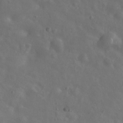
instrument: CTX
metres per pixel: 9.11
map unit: Hto
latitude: 18.0255
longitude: -53.6883
